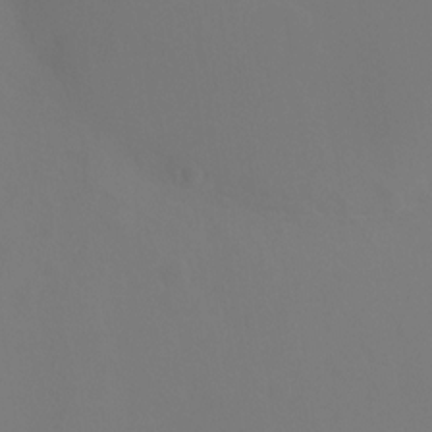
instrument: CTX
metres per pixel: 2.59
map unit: Ht
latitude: -9.6533
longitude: -45.8205
